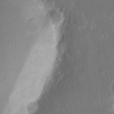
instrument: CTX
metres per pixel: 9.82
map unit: eHh
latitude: 15.8773
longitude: -72.5924
